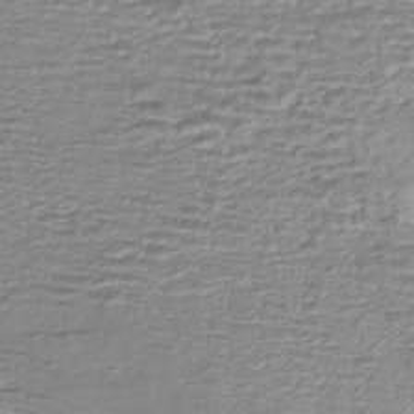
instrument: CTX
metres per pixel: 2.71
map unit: HNhu
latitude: -44.1606
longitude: 101.0675
